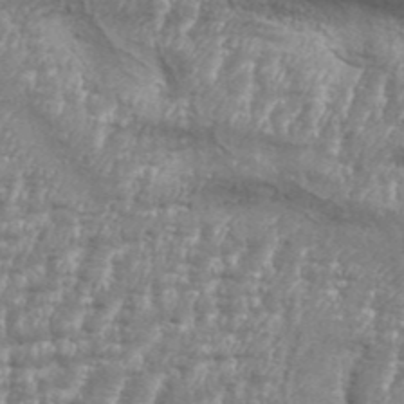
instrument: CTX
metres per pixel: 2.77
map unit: Aa
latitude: 34.1388
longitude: -135.7638
